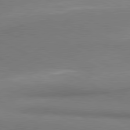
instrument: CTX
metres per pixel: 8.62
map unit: lApd
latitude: 80.9514
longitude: 162.3495
